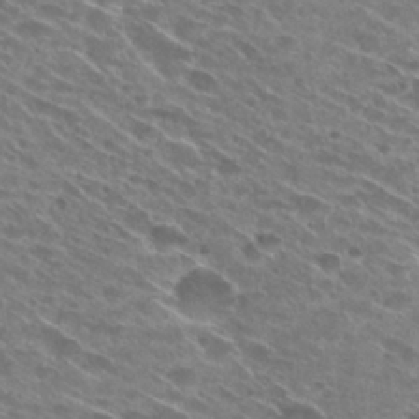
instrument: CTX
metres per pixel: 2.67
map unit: Hto
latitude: 28.8947
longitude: -45.0458
